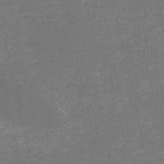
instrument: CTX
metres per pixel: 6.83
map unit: HNb
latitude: -50.8786
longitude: -49.1403
